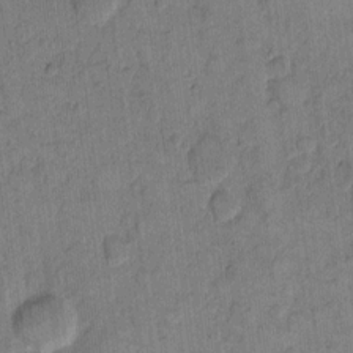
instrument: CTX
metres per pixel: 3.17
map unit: eHh
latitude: 11.7639
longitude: -65.6694
